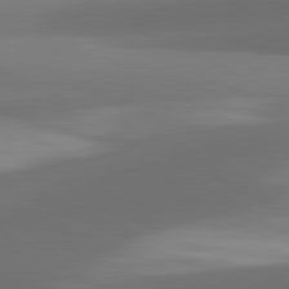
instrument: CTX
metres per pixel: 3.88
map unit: lApd
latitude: 81.4804
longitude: 130.8219
